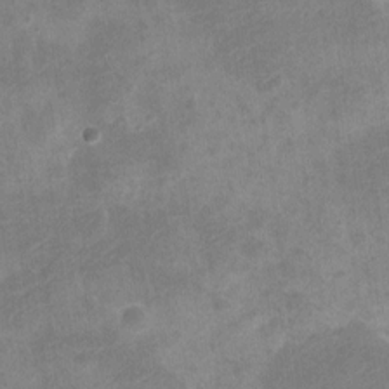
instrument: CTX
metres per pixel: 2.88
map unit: Nve
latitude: -25.7477
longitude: 107.0298
